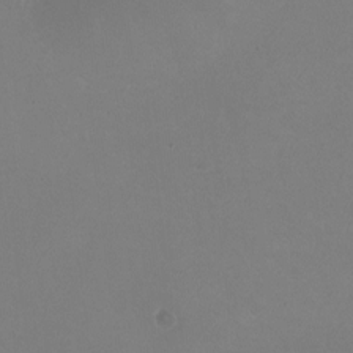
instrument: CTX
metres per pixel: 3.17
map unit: HNhu
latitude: -2.0283
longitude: -2.8758
